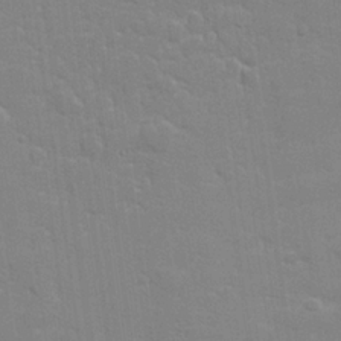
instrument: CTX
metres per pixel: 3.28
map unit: lHvf
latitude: 24.0633
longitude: 142.0661
